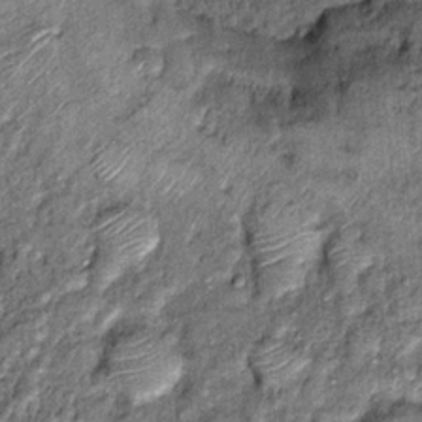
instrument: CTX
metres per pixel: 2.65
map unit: Hto
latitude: 14.2712
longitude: -34.9324
